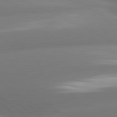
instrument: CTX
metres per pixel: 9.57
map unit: lApd
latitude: 80.5168
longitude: -160.3656
